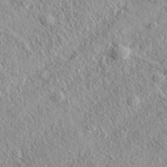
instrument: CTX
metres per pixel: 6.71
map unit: eAb
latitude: 37.5182
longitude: 109.8422
